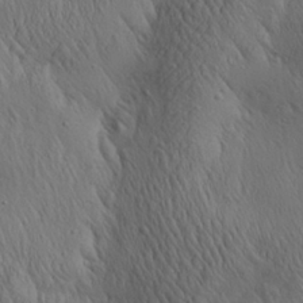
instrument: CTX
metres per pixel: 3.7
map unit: Aa
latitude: 26.4979
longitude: -141.1970
